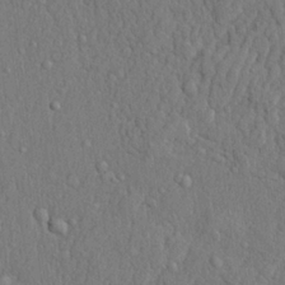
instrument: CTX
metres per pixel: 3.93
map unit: lHvf
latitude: 22.3845
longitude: 142.5762
